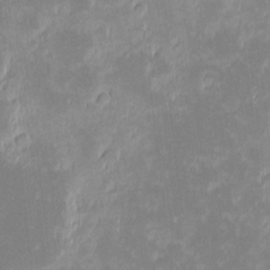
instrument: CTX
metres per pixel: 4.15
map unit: eHh
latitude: -1.8045
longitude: -84.6680
